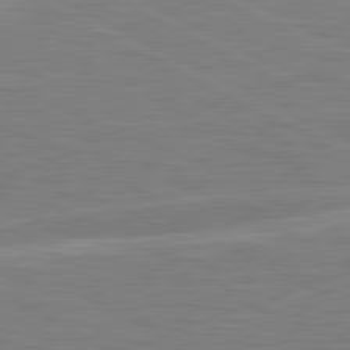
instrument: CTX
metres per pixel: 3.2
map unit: lApd
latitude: 81.0836
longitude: -168.7435
